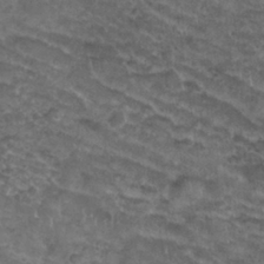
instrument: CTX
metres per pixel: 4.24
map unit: Nhu
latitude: 29.7072
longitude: -49.9150
